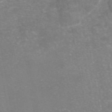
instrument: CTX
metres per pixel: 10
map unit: eAb
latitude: 46.1767
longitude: 105.7477
